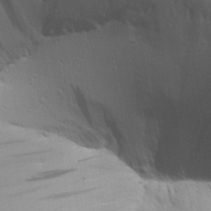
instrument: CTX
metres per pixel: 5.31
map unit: Aa
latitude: 26.4790
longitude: -136.5735
